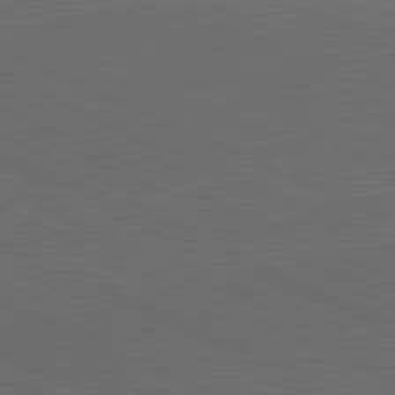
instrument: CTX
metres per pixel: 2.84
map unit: lApd
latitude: 81.6505
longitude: 148.5763
